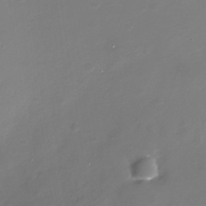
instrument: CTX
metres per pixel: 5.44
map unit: Nhe
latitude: -32.7652
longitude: -88.6680
